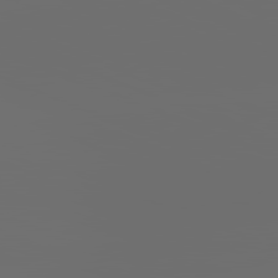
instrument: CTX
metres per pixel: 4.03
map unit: lApd
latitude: 81.8583
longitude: -164.9703
